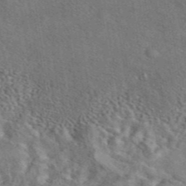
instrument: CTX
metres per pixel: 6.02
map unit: eAb
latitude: 43.2537
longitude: 110.3306
